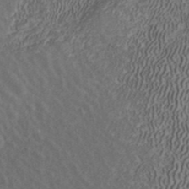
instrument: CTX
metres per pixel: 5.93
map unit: ANa
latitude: 42.7057
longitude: 34.2739
